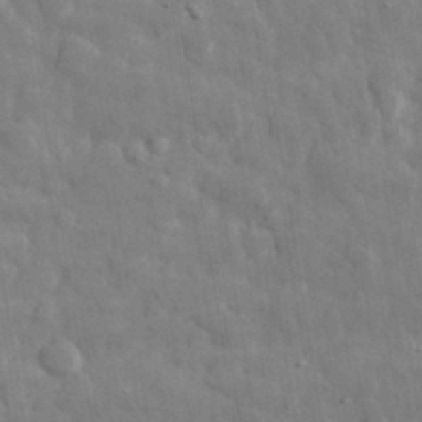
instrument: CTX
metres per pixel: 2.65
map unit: eHh
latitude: 32.3278
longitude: -70.7246
